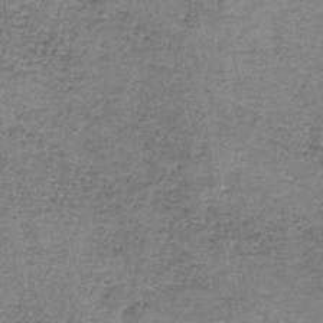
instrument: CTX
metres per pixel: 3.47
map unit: eAb
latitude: -35.9745
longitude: 53.3131
